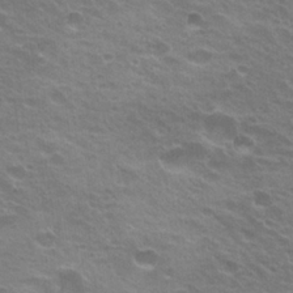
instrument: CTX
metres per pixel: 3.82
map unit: Hto
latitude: 23.0836
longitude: -31.1215
